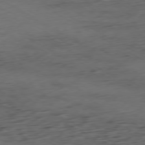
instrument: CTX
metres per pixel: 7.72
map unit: Ap
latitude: -79.2376
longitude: -57.3670
